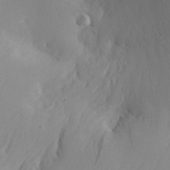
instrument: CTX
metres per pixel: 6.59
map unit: Aa
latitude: 30.4601
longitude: -140.8946
